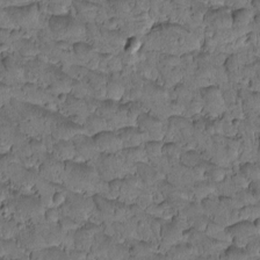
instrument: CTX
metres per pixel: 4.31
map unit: Htu
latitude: -2.9352
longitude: 172.3495
